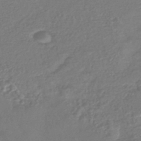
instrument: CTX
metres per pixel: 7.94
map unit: lHb
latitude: -42.8408
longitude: 81.8234
